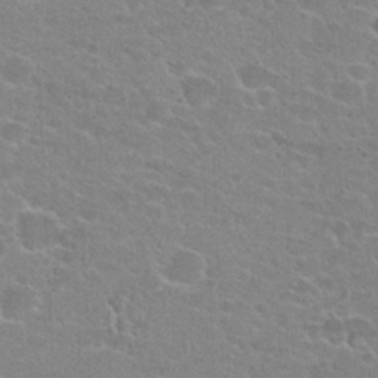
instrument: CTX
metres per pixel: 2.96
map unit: Hto
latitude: 23.2348
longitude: -43.8394
